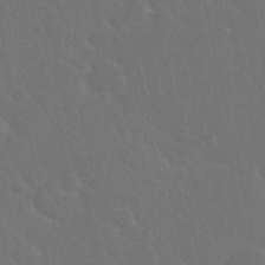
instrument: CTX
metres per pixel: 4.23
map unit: Nhu
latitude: 27.8206
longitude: -61.8772
